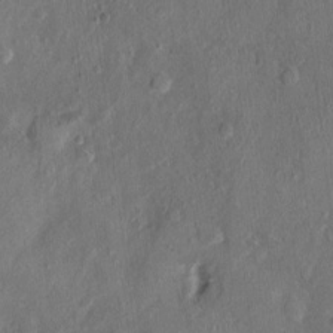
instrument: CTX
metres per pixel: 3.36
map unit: Nhu
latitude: 1.0269
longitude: -15.0459
